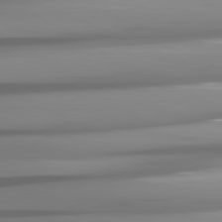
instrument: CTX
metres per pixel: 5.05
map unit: lApd
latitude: 81.9717
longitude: -141.5560
